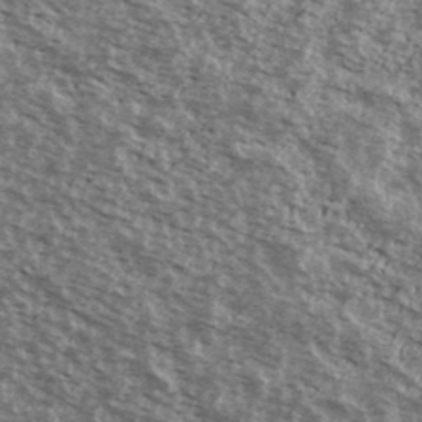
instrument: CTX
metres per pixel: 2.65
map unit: Ave
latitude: 39.8583
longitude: -108.4601
